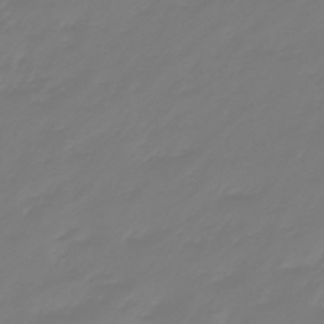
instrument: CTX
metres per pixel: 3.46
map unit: eHb
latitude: -46.5007
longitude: 82.7274
